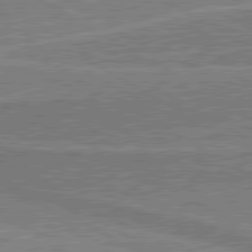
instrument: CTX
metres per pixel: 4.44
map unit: lApd
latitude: 80.6490
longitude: 144.8786
